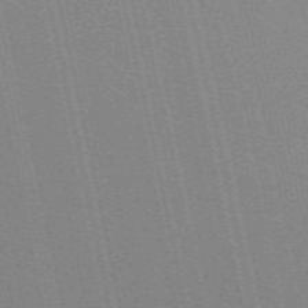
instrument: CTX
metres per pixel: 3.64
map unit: ANa
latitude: 51.6127
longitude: -70.7624
